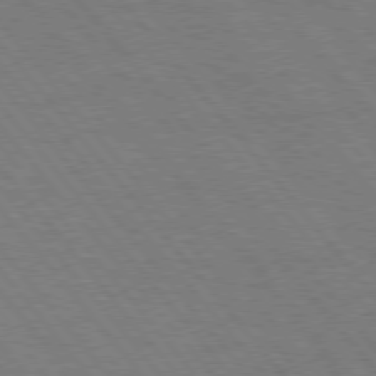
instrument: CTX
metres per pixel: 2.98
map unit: Hpe
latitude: 75.6127
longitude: -157.2914
